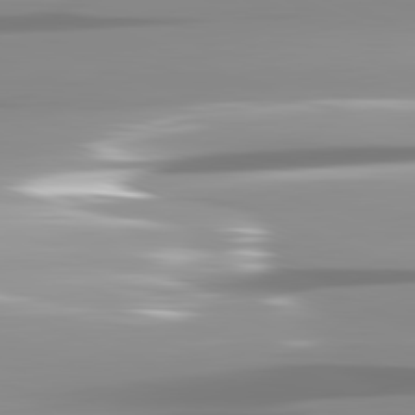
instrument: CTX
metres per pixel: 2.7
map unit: lApd
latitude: 82.1766
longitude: -138.2333
